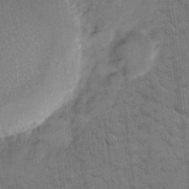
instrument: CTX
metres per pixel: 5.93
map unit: eHh
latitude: 11.8583
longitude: -65.4615
